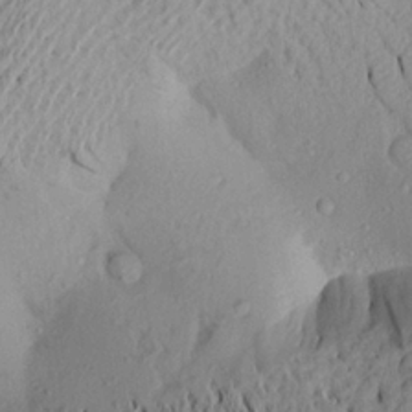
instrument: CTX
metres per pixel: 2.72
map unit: Aa
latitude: 21.4238
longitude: -148.7813
